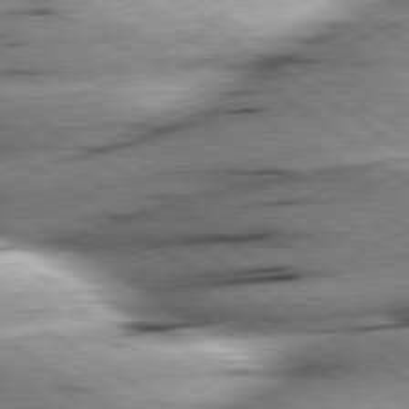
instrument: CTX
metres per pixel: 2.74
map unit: lApd
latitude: 79.6127
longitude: -155.4993
